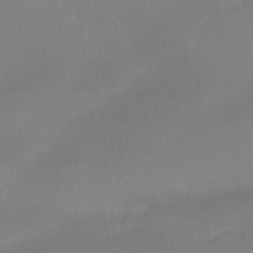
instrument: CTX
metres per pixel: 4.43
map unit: Ht
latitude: -15.4455
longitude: -53.1970
